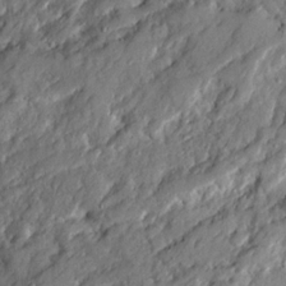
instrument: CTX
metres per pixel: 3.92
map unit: Ave
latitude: 20.1578
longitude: -129.6316
